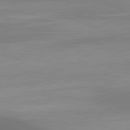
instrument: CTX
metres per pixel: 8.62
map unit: lApd
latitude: 80.8569
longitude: 130.9919
